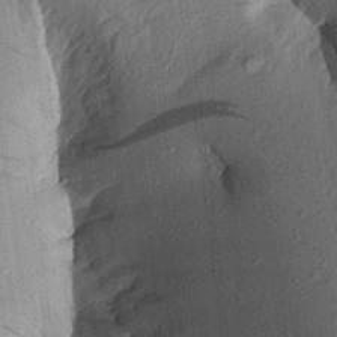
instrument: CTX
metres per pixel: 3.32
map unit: Aa
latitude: 16.5168
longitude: -146.2712
